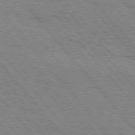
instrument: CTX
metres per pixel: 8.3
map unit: Hpe
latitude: 75.4426
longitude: -153.8395
